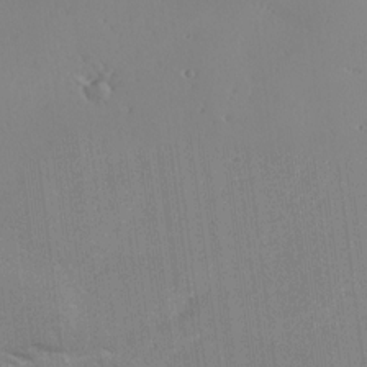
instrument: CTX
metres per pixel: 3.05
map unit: Ave
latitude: 17.7828
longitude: -137.8961
